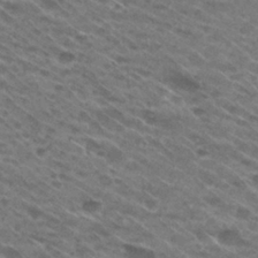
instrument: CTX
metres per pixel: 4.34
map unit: Hto
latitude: 30.7058
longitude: -46.4412
